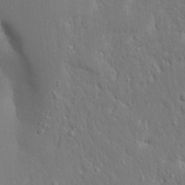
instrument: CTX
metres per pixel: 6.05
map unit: Ave
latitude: 17.3482
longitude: -140.9891
